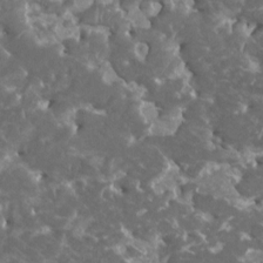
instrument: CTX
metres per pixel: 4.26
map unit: HNhu
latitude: 2.2900
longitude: -0.7057
